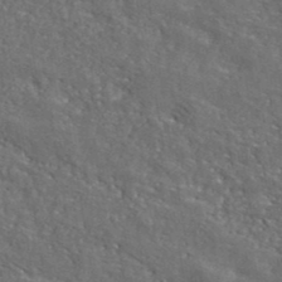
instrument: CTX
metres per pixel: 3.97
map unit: lHvf
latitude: 40.7057
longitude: -87.1781
